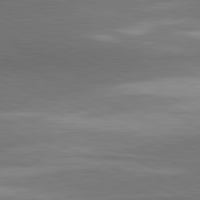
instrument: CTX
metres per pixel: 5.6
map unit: lApd
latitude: 81.3293
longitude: 138.6519
